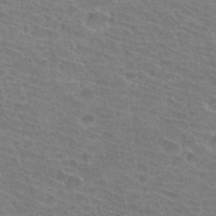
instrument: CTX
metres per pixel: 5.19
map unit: Hto
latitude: 32.4034
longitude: -41.7071
